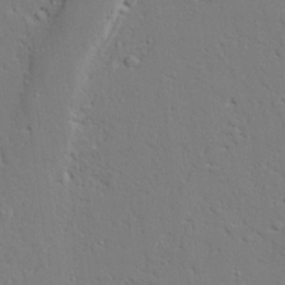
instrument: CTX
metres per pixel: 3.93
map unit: lAvf
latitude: 27.2159
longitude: -108.5545
